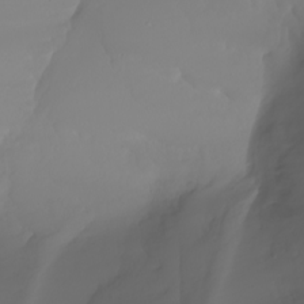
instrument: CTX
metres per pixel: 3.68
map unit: Nhu
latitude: -5.8044
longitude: -94.1956
